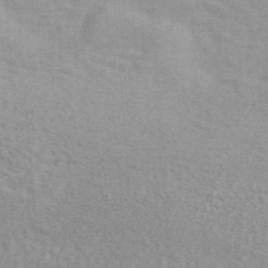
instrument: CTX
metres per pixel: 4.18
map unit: ANa
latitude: 46.7624
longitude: 26.8030
